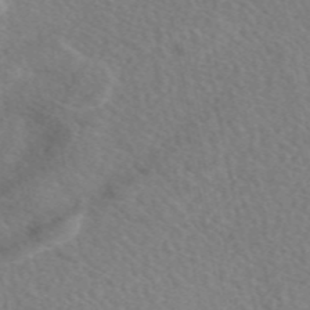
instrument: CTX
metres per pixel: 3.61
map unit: eAb
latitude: 48.6113
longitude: 117.5021
